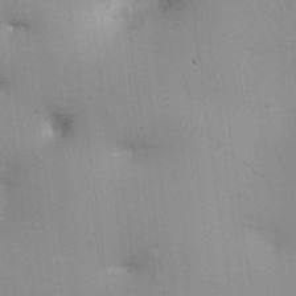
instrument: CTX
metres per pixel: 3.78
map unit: Nhu
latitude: 26.1956
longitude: -69.1592
